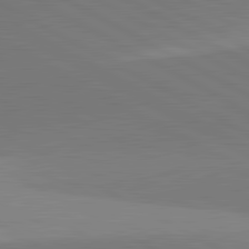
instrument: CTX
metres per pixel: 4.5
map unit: lApd
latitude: 81.8583
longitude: 135.2754
